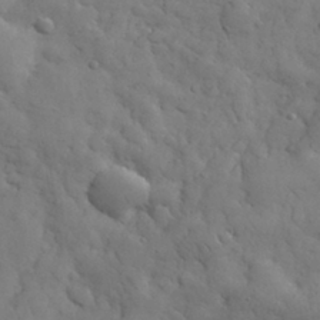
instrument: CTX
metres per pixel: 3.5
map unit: eHh
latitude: 31.7072
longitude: -68.9703
